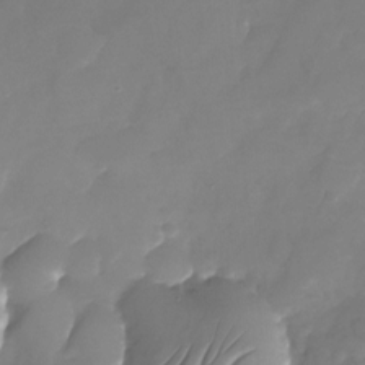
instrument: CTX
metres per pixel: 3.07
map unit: Nhu
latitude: -25.3321
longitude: -69.4993
